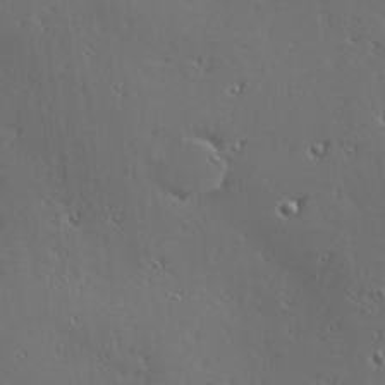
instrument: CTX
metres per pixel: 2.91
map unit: Hve
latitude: 27.5371
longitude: -92.7435
